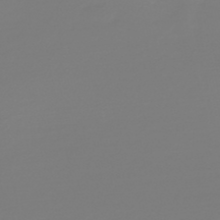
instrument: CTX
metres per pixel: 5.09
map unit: HNb
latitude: -46.2550
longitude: 56.4440
